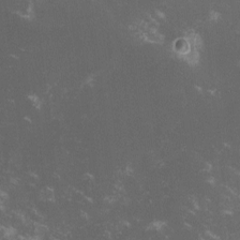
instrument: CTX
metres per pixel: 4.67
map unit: lHvf
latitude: -14.0850
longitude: -102.2333
